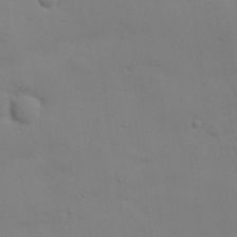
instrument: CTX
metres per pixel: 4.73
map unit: Nhu
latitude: 25.7449
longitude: -70.0633
